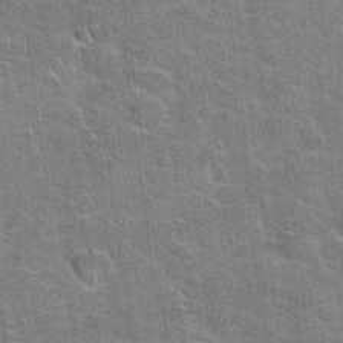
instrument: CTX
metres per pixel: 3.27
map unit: Hto
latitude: 20.8758
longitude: -49.3482
